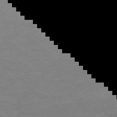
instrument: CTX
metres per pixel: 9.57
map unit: Ap
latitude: -75.8612
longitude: -77.3292
